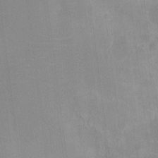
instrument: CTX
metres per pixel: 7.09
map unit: Nhu
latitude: -13.2943
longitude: -24.1955
